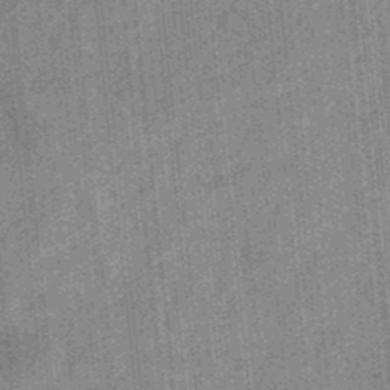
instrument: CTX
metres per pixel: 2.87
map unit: eHb
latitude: -34.4629
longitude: 78.9163
